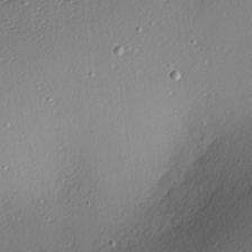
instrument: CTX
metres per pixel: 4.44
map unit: Nhu
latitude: 0.4790
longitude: -77.5182
